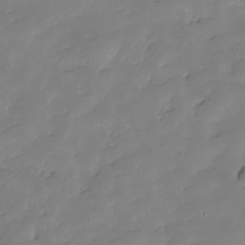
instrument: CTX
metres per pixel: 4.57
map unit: Hve
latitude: -28.7841
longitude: 91.5777
